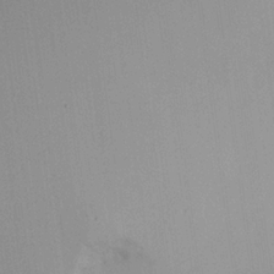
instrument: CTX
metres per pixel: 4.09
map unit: Aa
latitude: 19.2537
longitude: -140.7057
